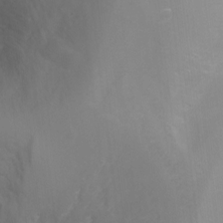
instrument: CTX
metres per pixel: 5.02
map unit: Ht
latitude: -6.6329
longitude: -30.6113
